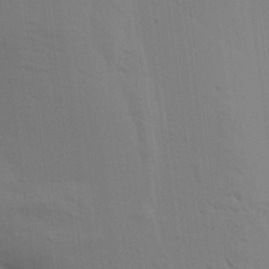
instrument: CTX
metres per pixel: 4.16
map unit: Aa
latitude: 16.4790
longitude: -147.8395
